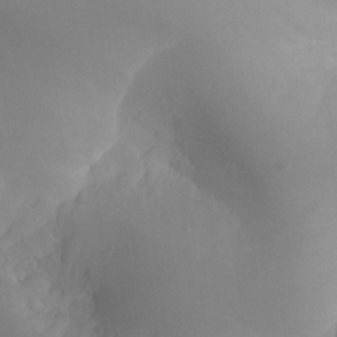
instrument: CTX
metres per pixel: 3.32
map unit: Aa
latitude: 25.1025
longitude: -127.7072
